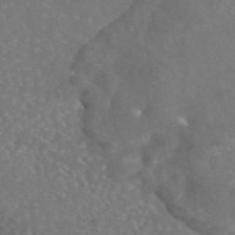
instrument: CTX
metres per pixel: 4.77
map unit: eAb
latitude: 45.9528
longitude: 120.2739
